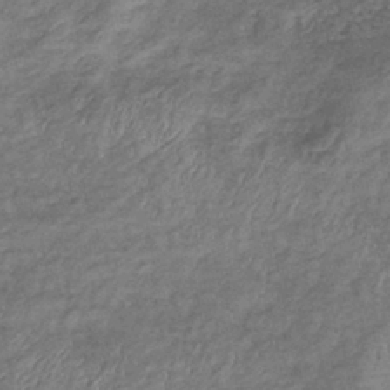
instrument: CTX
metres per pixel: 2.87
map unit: eHb
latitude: -39.2565
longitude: 76.4251
